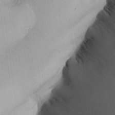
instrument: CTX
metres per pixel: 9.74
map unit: Aa
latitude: 24.2522
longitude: -132.9325
